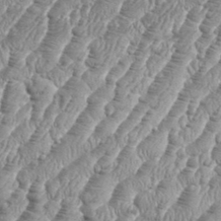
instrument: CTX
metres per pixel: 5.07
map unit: eHh
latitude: 36.4412
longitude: -136.9136
